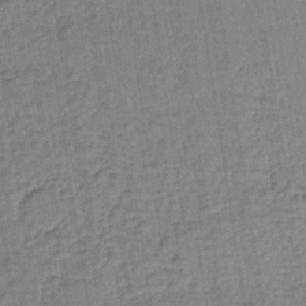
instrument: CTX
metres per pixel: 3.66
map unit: lHb
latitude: -35.5210
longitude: 65.8045
